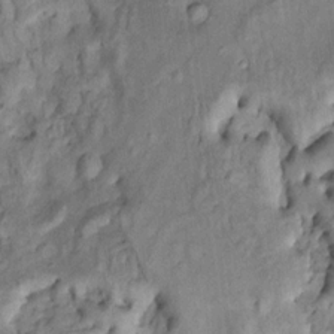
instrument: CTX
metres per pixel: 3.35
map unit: Htu
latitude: -5.8233
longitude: 155.0297
